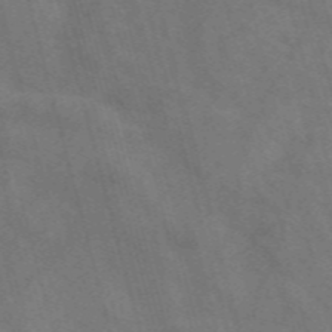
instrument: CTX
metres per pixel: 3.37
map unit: Nve
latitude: -58.7841
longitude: 66.6518
